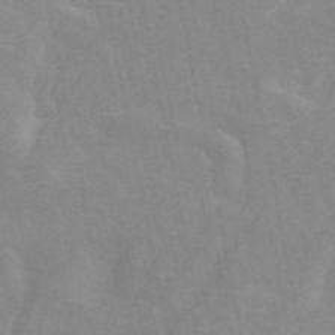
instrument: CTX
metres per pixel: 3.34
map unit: ANa
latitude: 45.8205
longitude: 26.1794
